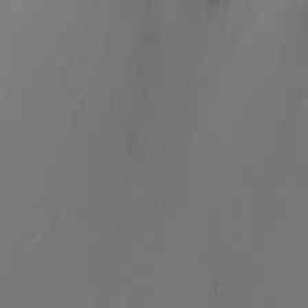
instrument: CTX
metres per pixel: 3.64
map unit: Nhu
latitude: -6.7841
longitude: -66.8380
